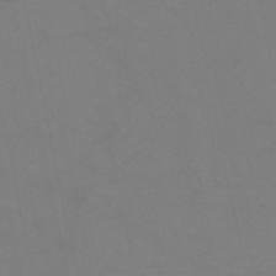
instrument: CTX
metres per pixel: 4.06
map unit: HNb
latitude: -51.7100
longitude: -42.9514
